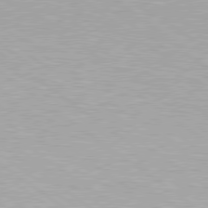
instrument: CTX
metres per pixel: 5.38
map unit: Hpe
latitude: 79.3860
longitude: -153.1592
